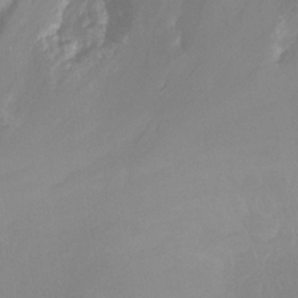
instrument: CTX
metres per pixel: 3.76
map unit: Nhu
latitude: -13.7856
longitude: -60.1011
